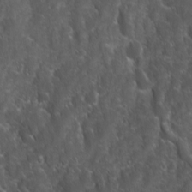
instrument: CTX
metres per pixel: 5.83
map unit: Ave
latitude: 15.7639
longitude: -132.6113
